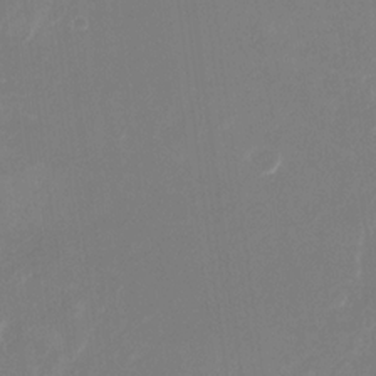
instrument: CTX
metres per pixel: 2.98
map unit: Nhu
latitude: -28.1795
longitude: -66.9891
